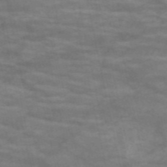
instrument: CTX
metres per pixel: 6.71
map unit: HNb
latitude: -53.4076
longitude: -43.9339
